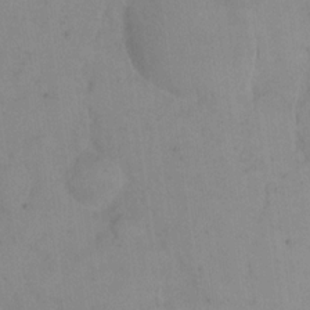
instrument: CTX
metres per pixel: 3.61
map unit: eHh
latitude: 18.4790
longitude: -64.6301
